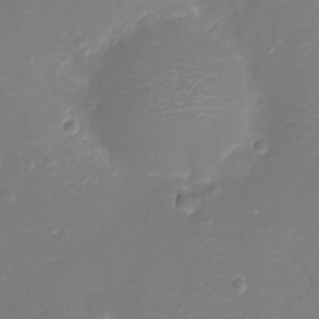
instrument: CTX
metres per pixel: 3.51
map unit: Ht
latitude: -11.0298
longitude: -23.2537
